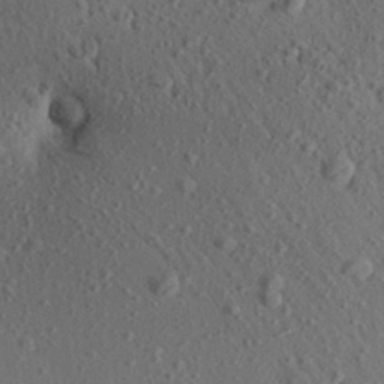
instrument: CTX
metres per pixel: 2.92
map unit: Aa
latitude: 27.0459
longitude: -142.9325
